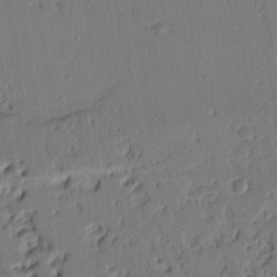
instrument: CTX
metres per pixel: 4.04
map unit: Ht
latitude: 9.4993
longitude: -78.0633
